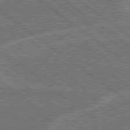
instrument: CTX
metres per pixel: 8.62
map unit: Hpe
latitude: 78.7813
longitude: -161.1592
